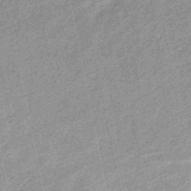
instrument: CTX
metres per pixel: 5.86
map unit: HNb
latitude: -52.1605
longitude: -49.3104
